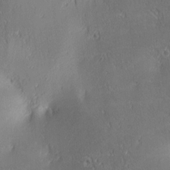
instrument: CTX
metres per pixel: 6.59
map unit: lAa
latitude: 3.8772
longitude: -117.3671
